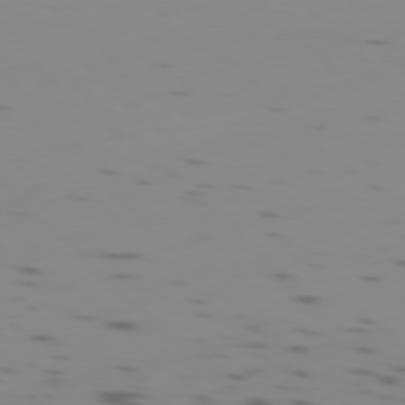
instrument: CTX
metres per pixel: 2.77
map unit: Ap
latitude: -78.0472
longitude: -65.4993
